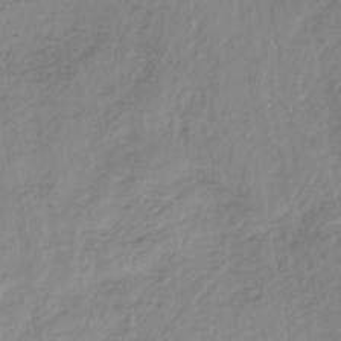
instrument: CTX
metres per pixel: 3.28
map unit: lHb
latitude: -37.1998
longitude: 71.5021
